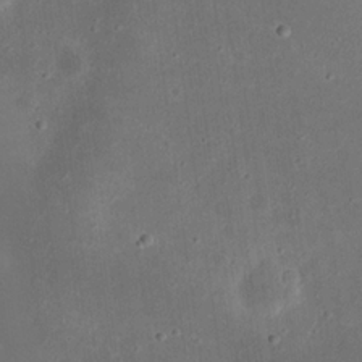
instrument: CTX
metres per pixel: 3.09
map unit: eHh
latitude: 23.4426
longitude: -69.1403
